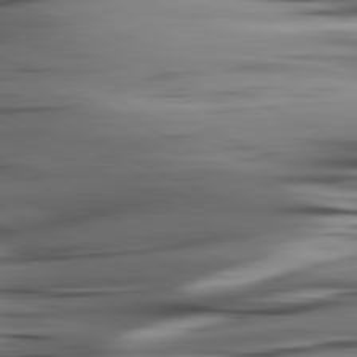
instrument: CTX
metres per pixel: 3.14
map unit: lApd
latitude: 80.9514
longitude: -123.9906
